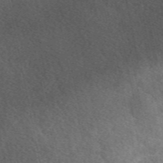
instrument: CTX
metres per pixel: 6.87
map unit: eAb
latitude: 49.5560
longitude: 116.7652
